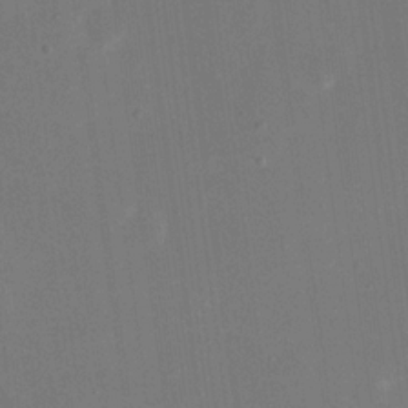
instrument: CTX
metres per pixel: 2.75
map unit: eHh
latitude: 18.8380
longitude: -70.6490
